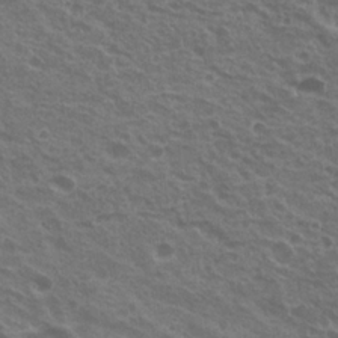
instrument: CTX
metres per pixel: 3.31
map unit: Nhu
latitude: 21.5371
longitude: -30.9703
